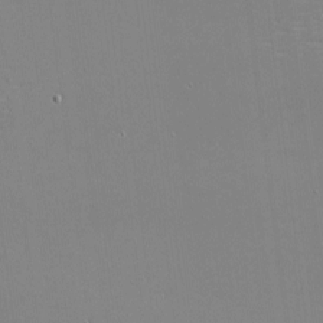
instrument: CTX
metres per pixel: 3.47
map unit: eHh
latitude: -3.0297
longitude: -80.5735
